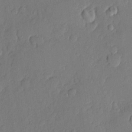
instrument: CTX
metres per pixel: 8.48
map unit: eHh
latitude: 5.2159
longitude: -74.8947
